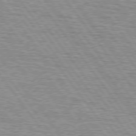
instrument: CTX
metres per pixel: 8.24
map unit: lApd
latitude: 75.1403
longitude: -75.4615
